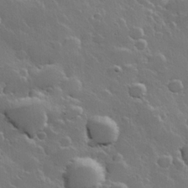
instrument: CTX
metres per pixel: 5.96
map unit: Hve
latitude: 23.1403
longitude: 148.8597
